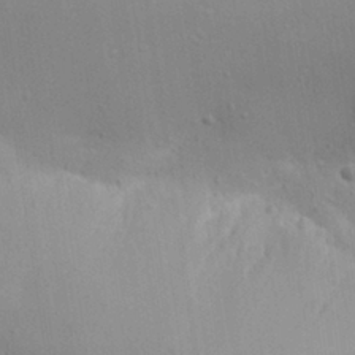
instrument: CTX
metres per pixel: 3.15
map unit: Aa
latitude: 29.4804
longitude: -132.7624
